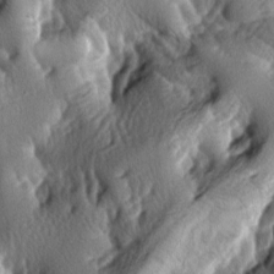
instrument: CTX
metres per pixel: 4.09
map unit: lAa
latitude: -7.0486
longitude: -124.7057
